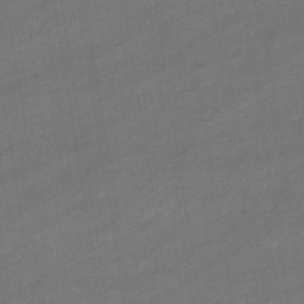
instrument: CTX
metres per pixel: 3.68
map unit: eHb
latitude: -36.7463
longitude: 79.4454
